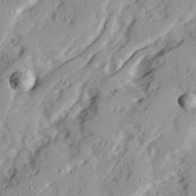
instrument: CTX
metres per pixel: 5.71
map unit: Ave
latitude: 21.7261
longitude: -131.4616
